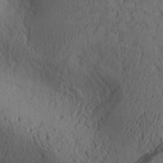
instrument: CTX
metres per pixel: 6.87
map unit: Aa
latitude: 30.4601
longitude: -140.4412
